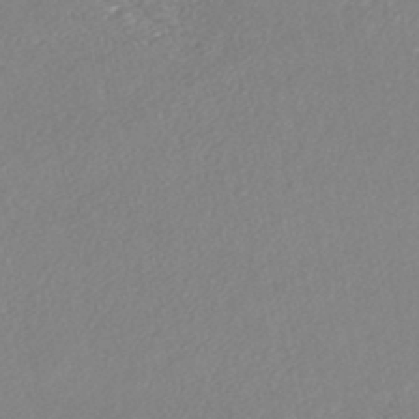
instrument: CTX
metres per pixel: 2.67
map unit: HNhu
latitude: -46.4818
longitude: 97.9367
